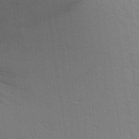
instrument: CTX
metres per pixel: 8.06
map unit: Aa
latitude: 28.7435
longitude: -147.1970
